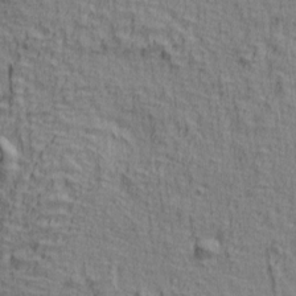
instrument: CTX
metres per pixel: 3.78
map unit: lAa
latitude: 4.9892
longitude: -114.6679
